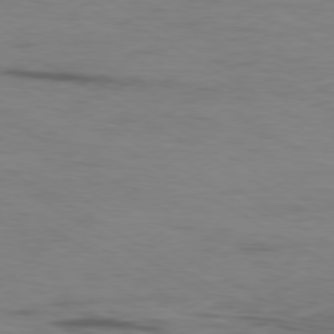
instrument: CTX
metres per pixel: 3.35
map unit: Ap
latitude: -80.0094
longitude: -92.8758
